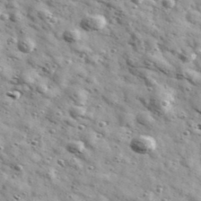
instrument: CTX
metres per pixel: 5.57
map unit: Ave
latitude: 41.4426
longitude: -106.9703
